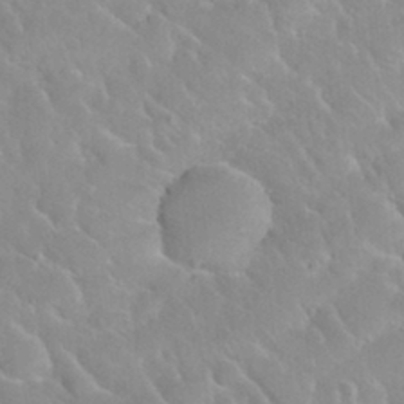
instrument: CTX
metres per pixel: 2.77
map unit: Nhu
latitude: 30.2523
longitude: -50.9891
